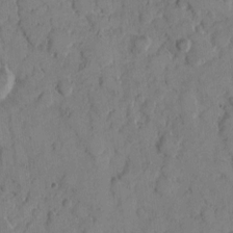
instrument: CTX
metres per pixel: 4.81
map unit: eHh
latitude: 7.6127
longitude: -63.3860
